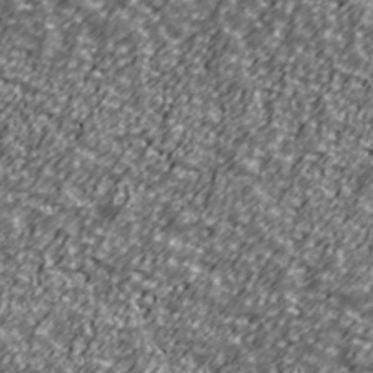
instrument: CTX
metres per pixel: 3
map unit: Ave
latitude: 41.2725
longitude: -113.6694
